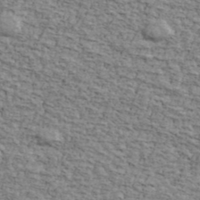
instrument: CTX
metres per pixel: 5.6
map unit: Ave
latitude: 41.6882
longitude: -109.9717
